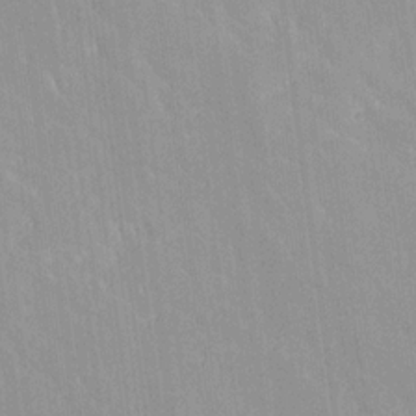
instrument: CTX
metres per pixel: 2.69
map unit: Ave
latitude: 19.8772
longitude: -136.5168
